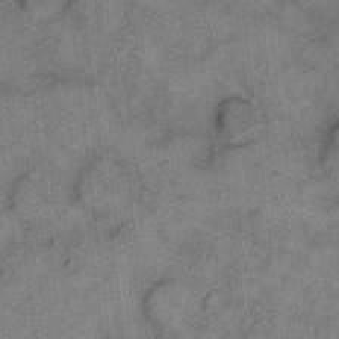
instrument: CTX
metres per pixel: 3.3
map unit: eHh
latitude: 10.4034
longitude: -63.4994
